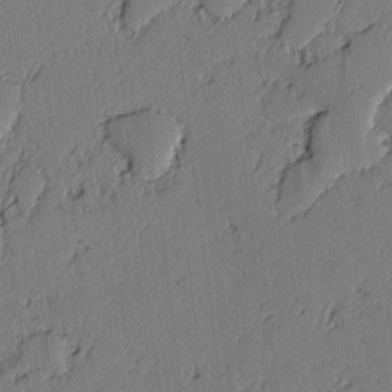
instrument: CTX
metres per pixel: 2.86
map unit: lAvf
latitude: -2.3117
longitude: -107.0081
